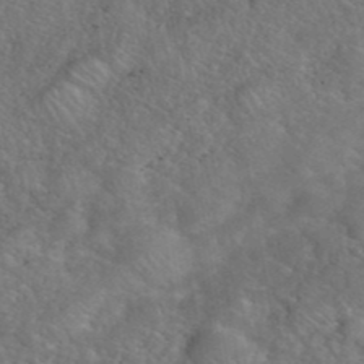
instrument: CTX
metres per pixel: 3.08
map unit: eHh
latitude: 40.6868
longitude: -57.4804
